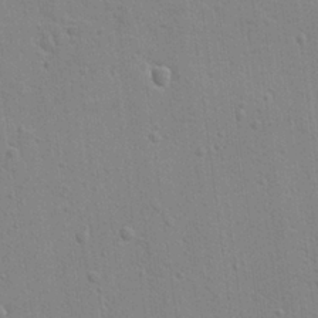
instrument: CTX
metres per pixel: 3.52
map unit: lAvf
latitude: -9.2187
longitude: -120.4223
